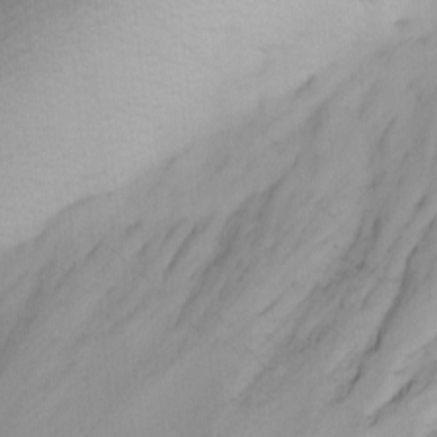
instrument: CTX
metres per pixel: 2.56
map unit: Nhu
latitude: -0.4629
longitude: -78.4223
